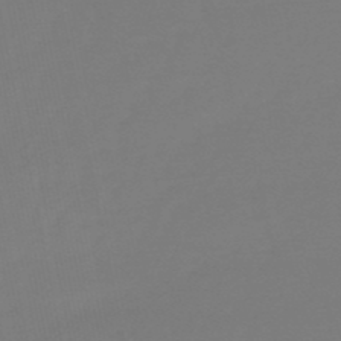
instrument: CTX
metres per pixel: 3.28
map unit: eHb
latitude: -49.8423
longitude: 77.6533
